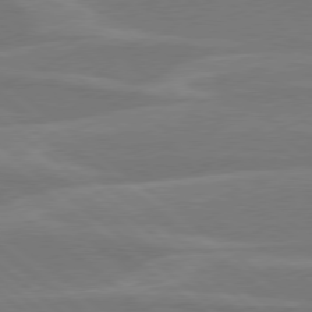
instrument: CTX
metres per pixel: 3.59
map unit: Hpe
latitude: 78.2712
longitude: -126.4790
